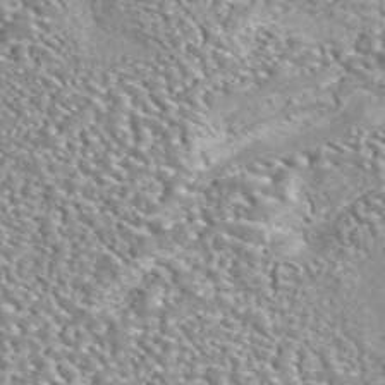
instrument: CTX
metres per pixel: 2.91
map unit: eAb
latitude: 43.1214
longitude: 105.6910
